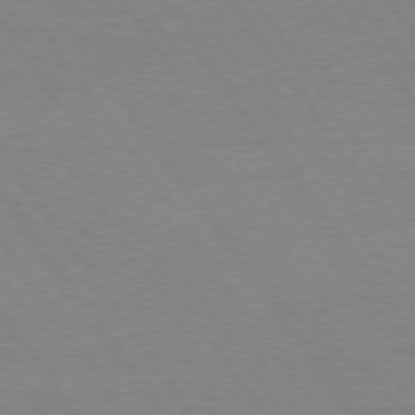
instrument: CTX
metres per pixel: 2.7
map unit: Hpe
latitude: 74.1200
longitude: -140.8380
